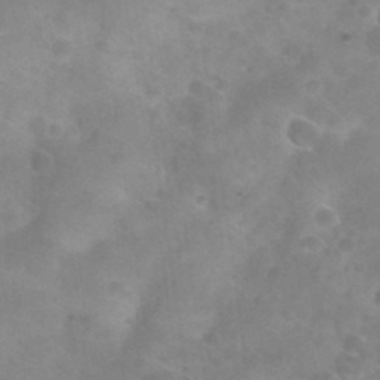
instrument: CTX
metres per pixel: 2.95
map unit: Nhu
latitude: 27.2159
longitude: -55.0836
